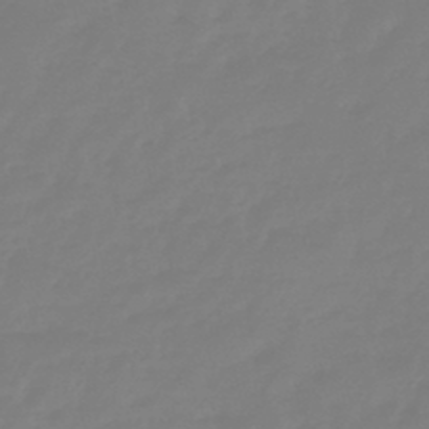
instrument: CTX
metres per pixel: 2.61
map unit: eHb
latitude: -45.8800
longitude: 84.7463
